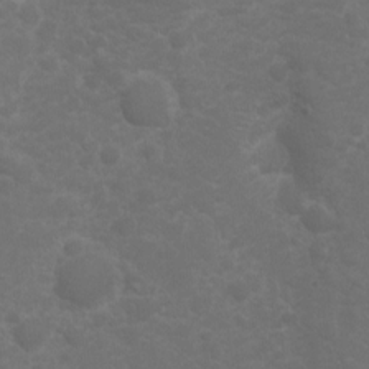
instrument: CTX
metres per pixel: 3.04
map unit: Hto
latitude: 5.0080
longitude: -30.9136
